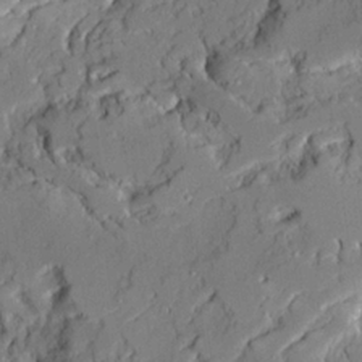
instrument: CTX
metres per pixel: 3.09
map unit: Ave
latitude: 21.4805
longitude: -128.6490
